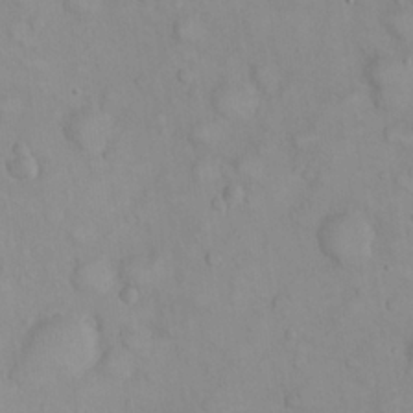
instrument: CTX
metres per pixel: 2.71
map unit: eHh
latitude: 22.5168
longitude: -59.5182
